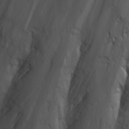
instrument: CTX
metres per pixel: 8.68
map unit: Nhu
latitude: -8.5007
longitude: -66.8569
